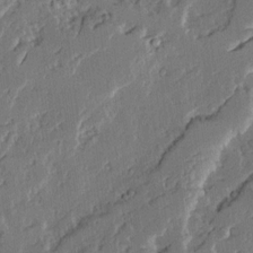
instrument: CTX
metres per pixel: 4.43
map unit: Ave
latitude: 14.6869
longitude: -136.8380
